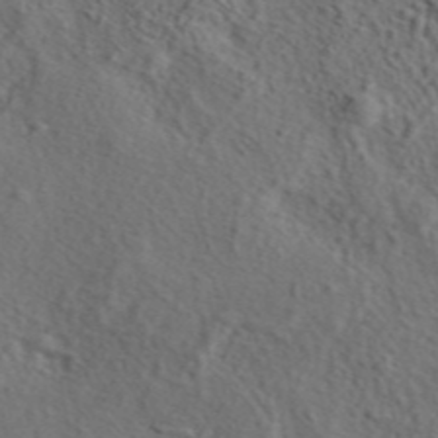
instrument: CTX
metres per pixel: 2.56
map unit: eAb
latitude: 43.7450
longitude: 115.0486
